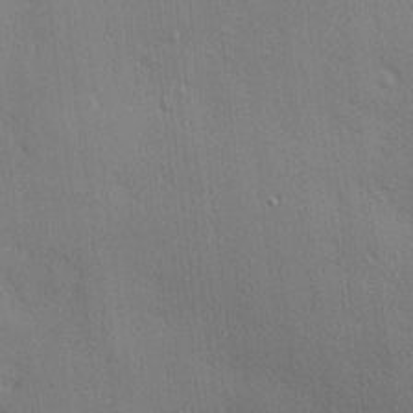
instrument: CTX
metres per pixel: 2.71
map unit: Nhu
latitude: 1.7827
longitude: -74.9136
